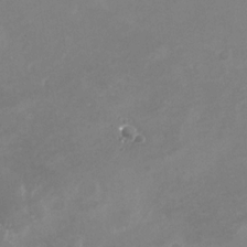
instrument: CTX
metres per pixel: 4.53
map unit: Nhu
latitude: -28.8975
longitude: -76.6679
